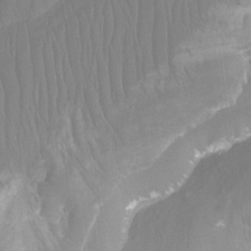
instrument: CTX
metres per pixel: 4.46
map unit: Nhu
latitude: -12.8975
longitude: -64.8191
